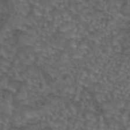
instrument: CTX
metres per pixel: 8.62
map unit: eAb
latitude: 43.9906
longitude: 104.8597
